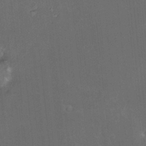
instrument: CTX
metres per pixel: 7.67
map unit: HNhu
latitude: 2.6868
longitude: 9.0864
